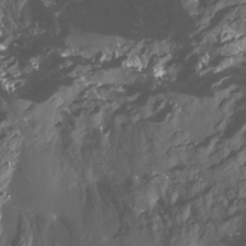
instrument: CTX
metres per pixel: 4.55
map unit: Htu
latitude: -14.7275
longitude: -47.2159
